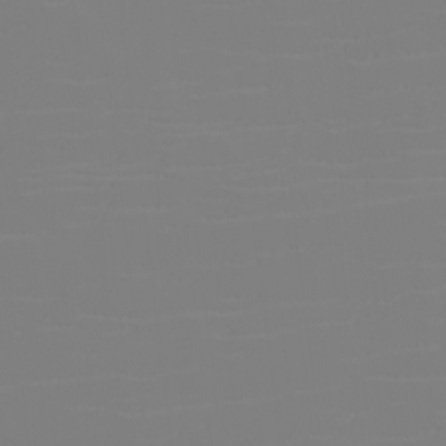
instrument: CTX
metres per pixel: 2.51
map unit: eHh
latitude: -6.0283
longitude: -84.4034
